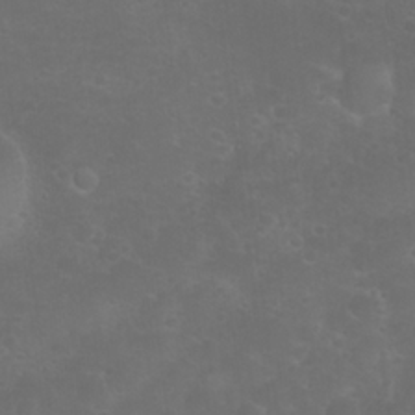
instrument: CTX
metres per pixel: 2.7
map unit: Nhu
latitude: 23.6694
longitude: -62.1956
